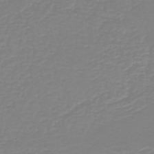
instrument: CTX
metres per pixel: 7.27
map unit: HNb
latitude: -45.2376
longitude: 54.1417
